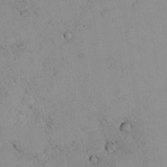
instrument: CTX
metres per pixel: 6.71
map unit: lHvf
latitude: 13.6316
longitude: 178.9541
